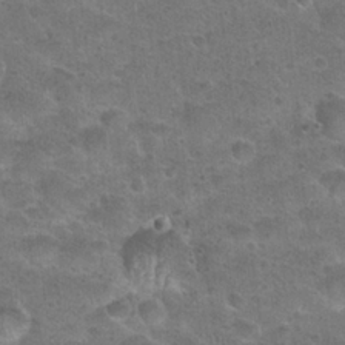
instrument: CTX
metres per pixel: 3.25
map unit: Hto
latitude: 23.5938
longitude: -49.6694
